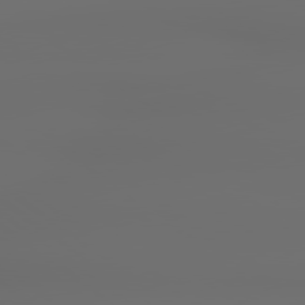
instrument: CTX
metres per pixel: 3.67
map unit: lApd
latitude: 79.3860
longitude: -138.6868
